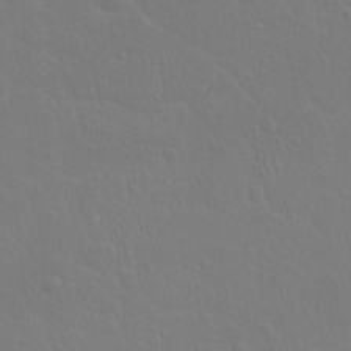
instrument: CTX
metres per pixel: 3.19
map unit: Hto
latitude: -3.5777
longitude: -35.4237
